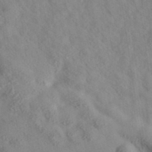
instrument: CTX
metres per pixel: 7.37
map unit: eAb
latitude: 35.1781
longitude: 107.8989
